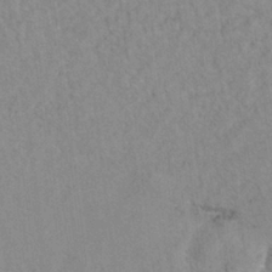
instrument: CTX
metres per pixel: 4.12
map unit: Hto
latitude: 7.7450
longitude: -34.5356
